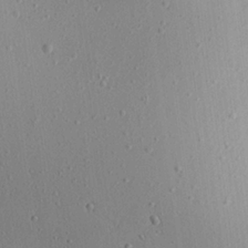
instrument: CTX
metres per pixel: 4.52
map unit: Aa
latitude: 22.5357
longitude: -140.4790
